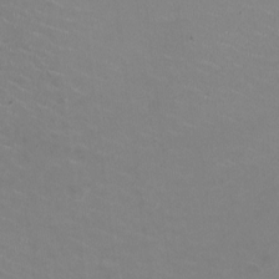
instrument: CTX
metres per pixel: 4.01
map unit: HNhu
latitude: -1.5777
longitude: -2.4223
